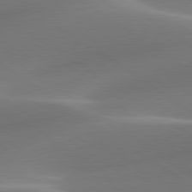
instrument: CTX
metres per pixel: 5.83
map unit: lApd
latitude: 79.9150
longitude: -91.8772
